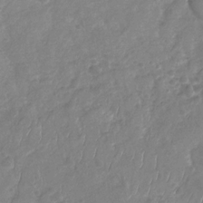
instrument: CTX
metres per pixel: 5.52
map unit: Nhu
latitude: -29.6722
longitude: -59.8583
